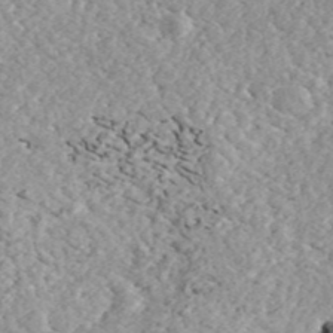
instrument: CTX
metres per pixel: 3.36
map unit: ANa
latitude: 44.1955
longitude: 46.6140
